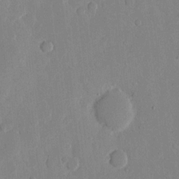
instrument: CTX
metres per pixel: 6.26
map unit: eHh
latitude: 12.2901
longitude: -68.1011
